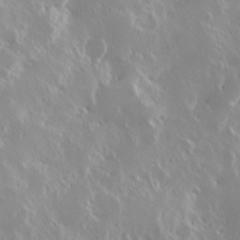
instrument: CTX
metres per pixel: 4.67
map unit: Hve
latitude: 24.1766
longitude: 145.8611
